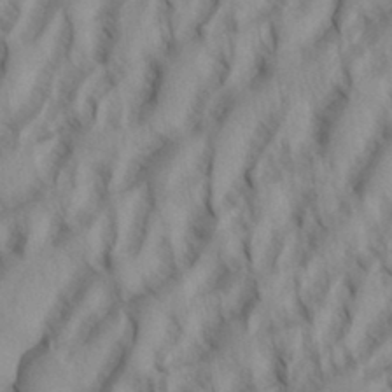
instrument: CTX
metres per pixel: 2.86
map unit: eHh
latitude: 34.5734
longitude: -137.5749
